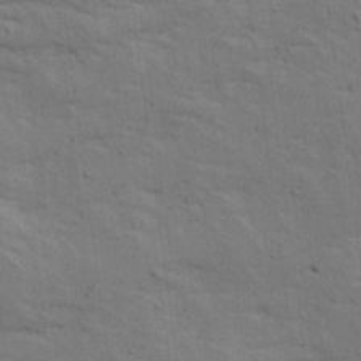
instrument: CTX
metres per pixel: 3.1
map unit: Ave
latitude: 16.1011
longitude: -138.7246
